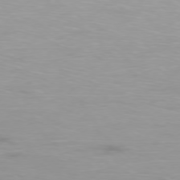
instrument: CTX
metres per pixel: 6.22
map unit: Ap
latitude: -76.9164
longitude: -81.1781
